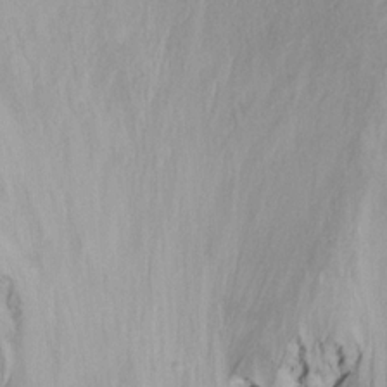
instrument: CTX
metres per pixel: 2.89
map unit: Ht
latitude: -8.9731
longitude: -39.3293
